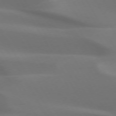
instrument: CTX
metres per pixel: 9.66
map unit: lApd
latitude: 72.9703
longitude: -50.1388
